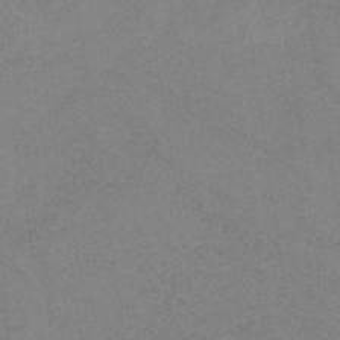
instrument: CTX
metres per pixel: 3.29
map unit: HNb
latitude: -32.5007
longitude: 63.3131
